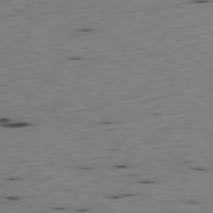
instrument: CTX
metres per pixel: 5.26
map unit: Ap
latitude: -80.4629
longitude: -71.3481
